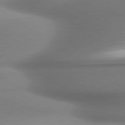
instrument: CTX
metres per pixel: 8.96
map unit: lApd
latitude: 79.9906
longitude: 179.4643
